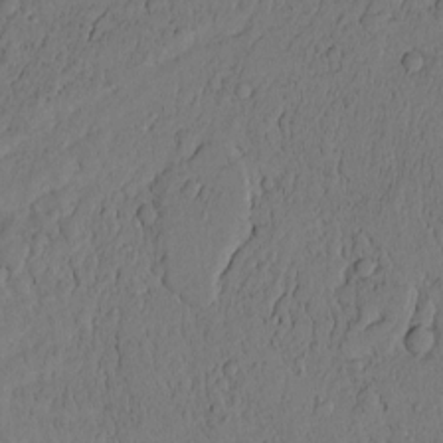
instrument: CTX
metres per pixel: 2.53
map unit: Htu
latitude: -3.4076
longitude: 170.1228
